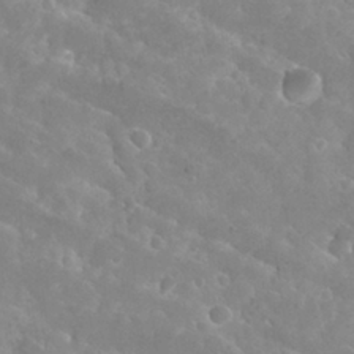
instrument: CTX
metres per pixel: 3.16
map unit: Hto
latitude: 26.9703
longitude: -40.3656
